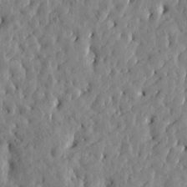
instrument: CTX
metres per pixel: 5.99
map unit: Htu
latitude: -4.9352
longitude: 173.5777
